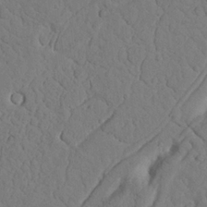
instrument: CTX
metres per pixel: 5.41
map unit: Nhu
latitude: 21.0837
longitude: -74.9703
